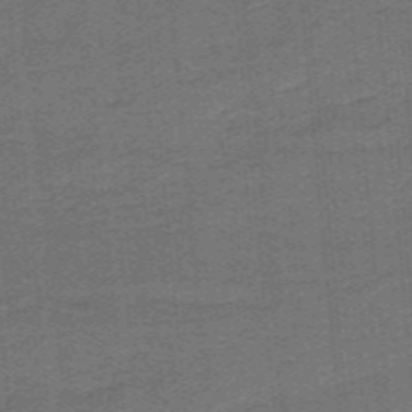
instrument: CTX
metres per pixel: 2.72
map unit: lHb
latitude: -39.8800
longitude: 54.0661
